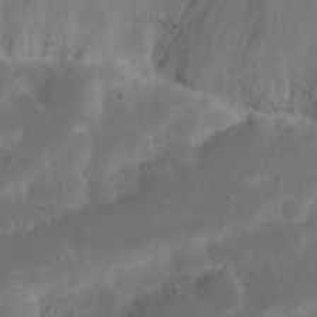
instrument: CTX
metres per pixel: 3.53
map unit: Nhu
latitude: 21.6505
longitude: -72.5168
